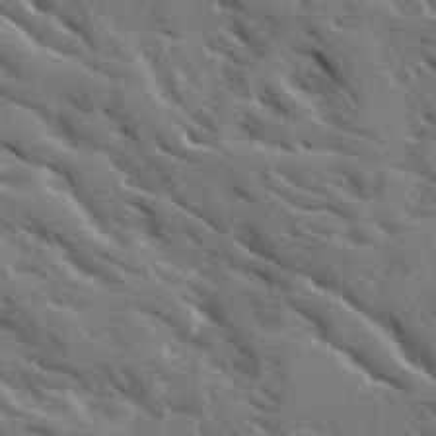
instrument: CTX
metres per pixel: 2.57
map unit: Ave
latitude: 15.9528
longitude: -130.7625
